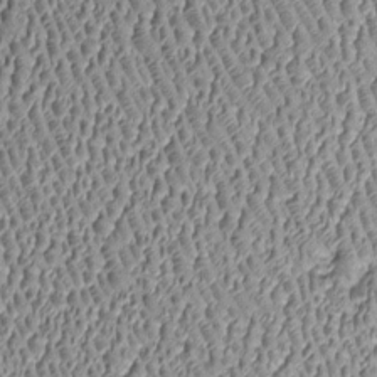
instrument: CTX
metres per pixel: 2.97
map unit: Htu
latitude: -7.2376
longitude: 156.8786
